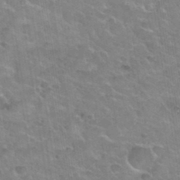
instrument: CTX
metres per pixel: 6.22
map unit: Hto
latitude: 35.1970
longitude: -50.5923
